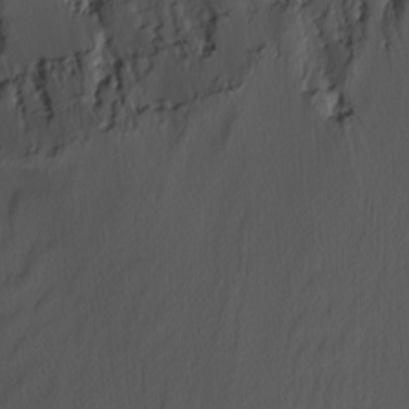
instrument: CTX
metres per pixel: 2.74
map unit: Nhu
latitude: -4.7085
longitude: -92.4601
